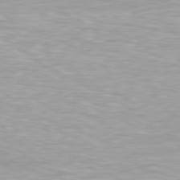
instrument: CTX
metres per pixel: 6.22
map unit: Hpe
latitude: 79.3860
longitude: -129.5182
